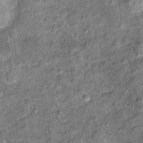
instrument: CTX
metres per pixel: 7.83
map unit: Ht
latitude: 11.3860
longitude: -38.6868
